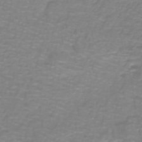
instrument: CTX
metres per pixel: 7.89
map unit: lHb
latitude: -41.3698
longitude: 56.8219
